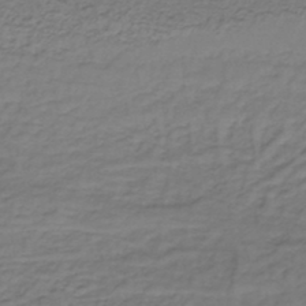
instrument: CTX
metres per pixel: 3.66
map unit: lHb
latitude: -38.9542
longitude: 62.3117
